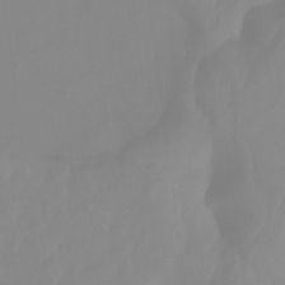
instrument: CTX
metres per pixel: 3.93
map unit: Nhu
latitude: -14.0094
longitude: -58.8380
